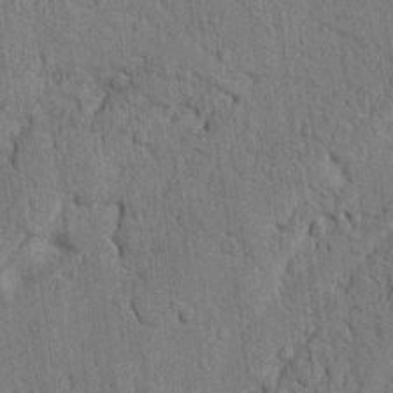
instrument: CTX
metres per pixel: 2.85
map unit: Nhu
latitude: 20.3656
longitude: -76.3278
